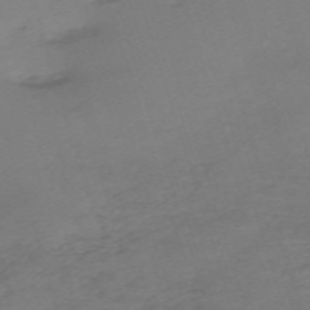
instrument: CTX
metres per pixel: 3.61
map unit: eHh
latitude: -62.4062
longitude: 51.3887
